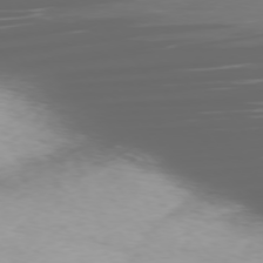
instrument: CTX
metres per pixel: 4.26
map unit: Ap
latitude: -77.0864
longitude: -68.4223
